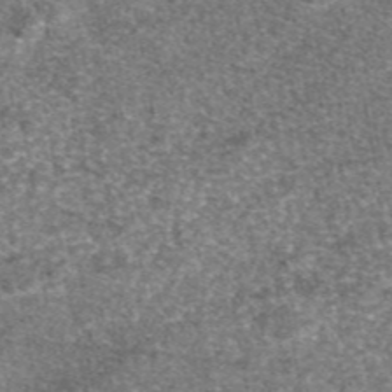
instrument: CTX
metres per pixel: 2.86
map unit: eAb
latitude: 47.0837
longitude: 107.1998
